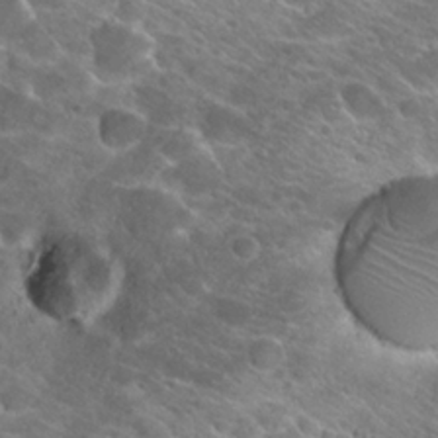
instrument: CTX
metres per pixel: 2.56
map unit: Hto
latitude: 22.9892
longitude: -37.9150
